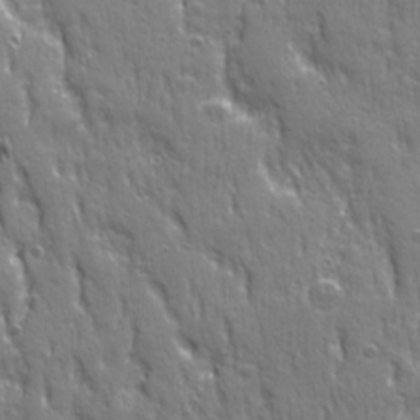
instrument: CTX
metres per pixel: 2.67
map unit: Ave
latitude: 22.1200
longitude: -134.9702
